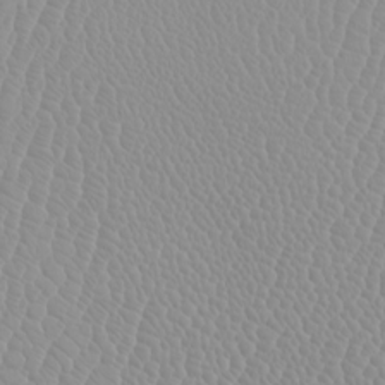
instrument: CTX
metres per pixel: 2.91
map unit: Htu
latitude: -4.0850
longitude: -72.4412
